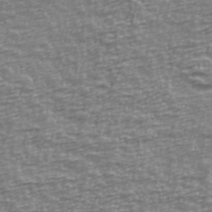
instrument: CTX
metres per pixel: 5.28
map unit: Ave
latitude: 40.1955
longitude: -114.3089
